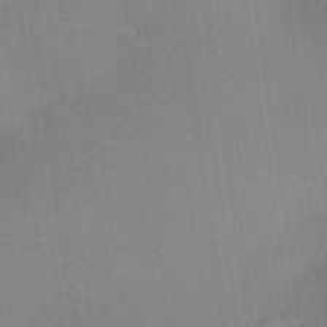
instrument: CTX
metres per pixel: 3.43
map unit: Aa
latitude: 27.7261
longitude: -141.6504
